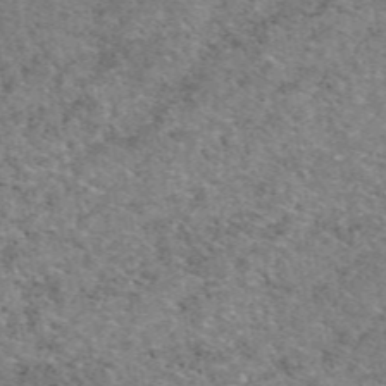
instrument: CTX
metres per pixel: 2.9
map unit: eAb
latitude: 49.4237
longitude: 114.9164
